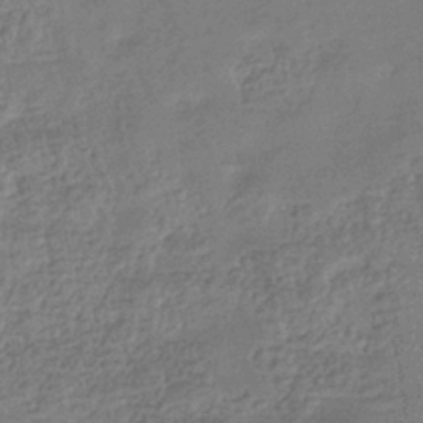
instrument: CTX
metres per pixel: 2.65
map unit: eHb
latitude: -35.4643
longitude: 80.6330
